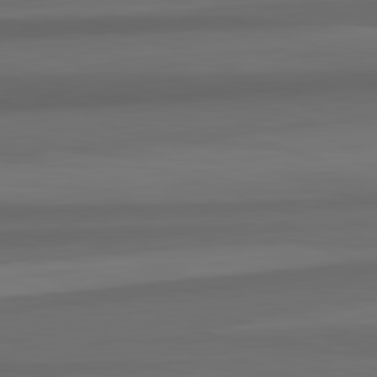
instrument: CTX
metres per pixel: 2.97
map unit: lApd
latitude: 82.7246
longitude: 176.3873
